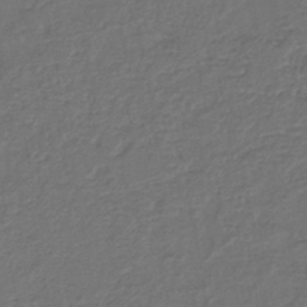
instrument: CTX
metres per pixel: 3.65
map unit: lHb
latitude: -43.4832
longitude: 76.7085
